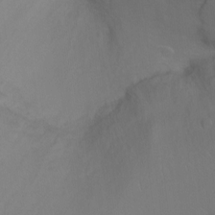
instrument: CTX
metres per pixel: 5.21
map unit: Ht
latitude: -6.6140
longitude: -35.0269
